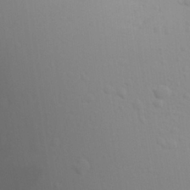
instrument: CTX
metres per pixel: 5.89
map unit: Aa
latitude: 24.1955
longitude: -136.4601
